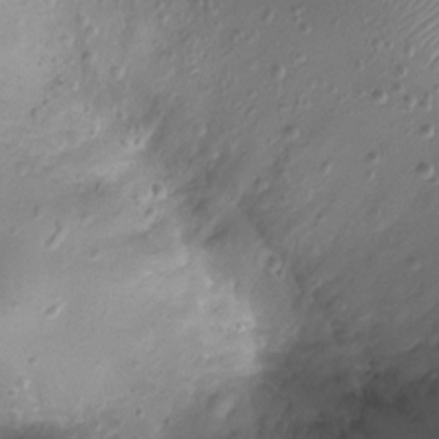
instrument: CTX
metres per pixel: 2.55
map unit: Ht
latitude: -9.8422
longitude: -20.2901
